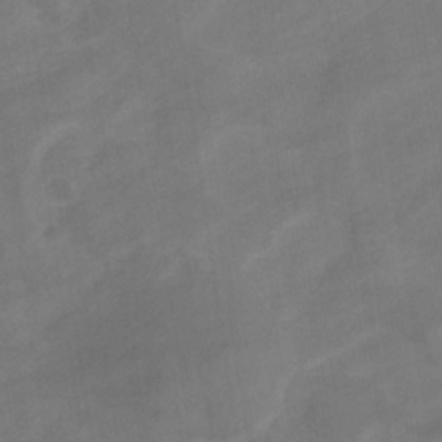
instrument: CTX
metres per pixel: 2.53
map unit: eHb
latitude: -33.1998
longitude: 72.5196
